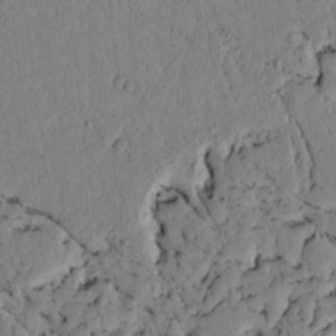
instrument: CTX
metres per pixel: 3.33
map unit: lAvf
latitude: 6.3278
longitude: 163.8989
